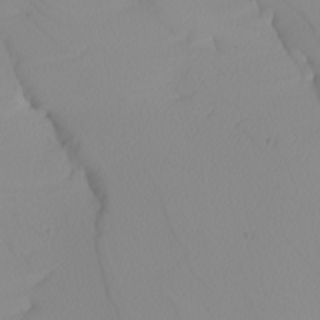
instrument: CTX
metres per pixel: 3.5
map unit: Nhu
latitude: -4.8030
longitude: -94.1011
